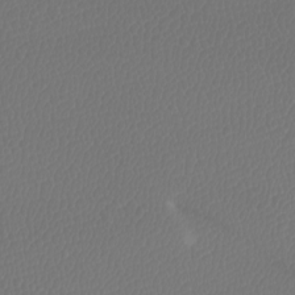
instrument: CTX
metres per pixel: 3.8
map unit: Htu
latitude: -5.9178
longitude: -73.6316
